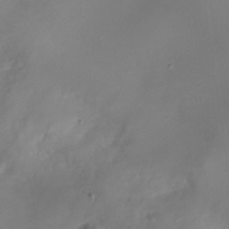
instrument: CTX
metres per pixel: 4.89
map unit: Nhu
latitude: -27.0675
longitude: -72.1767
